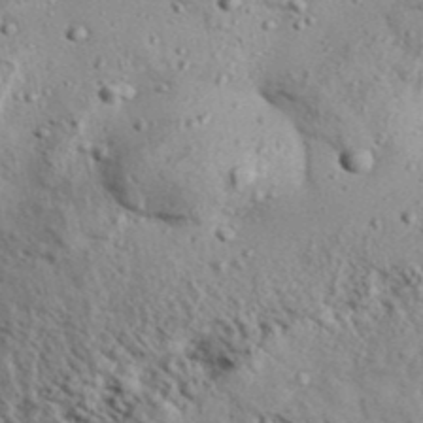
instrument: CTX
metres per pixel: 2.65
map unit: Aa
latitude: 32.0633
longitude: -134.9891
